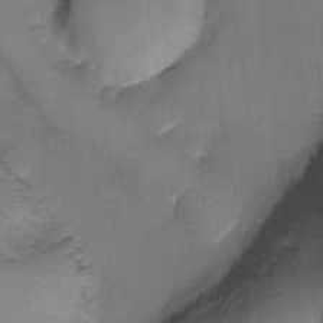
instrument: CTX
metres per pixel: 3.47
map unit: Ht
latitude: -18.6896
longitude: -44.3278
